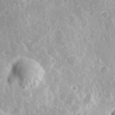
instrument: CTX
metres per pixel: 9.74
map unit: Hve
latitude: 24.8380
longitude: 146.4818
